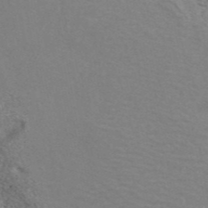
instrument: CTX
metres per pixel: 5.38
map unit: ANa
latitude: 43.9150
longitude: 26.7463
